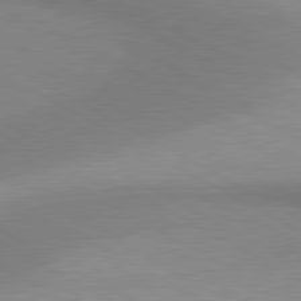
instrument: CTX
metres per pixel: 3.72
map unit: lApd
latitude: 80.8947
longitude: 158.6896
